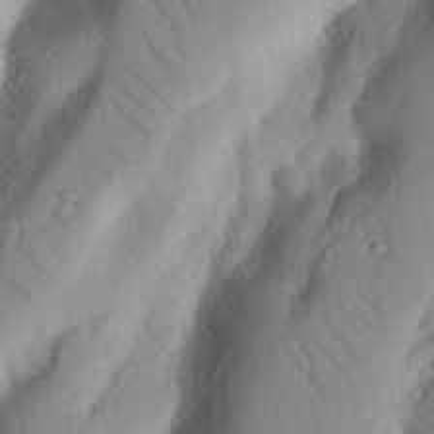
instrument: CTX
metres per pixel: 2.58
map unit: Nhu
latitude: 19.9150
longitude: -76.7813
